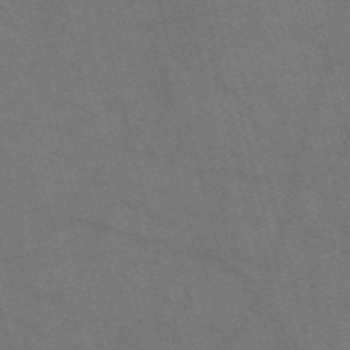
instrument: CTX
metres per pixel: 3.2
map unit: Nve
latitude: -57.4454
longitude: 51.6344
